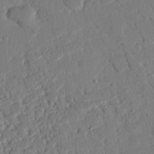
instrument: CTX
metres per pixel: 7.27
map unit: eHh
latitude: 25.9717
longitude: -80.7435
